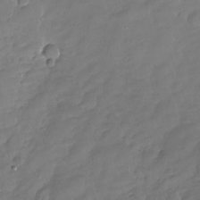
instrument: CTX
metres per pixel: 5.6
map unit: Nhu
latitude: -27.8422
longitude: -64.1200
